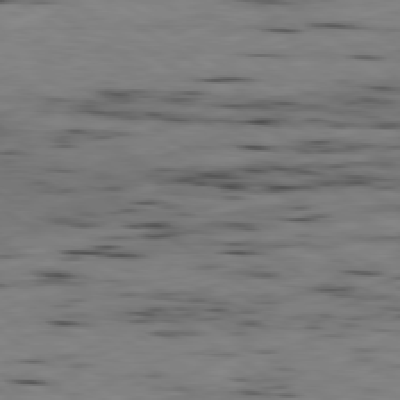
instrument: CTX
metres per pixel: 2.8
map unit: Ap
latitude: -79.7288
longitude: -101.4049
